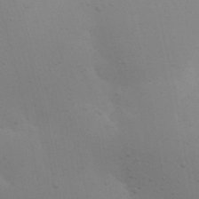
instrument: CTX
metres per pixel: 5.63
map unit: Nhu
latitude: 22.2145
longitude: -73.0270
